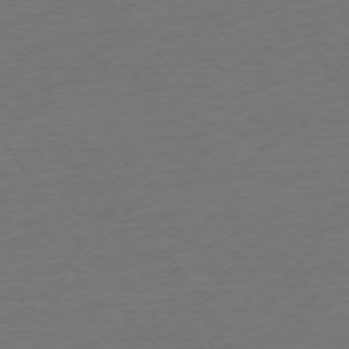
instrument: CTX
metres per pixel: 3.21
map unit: Ap
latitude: -74.8030
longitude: -90.1956
